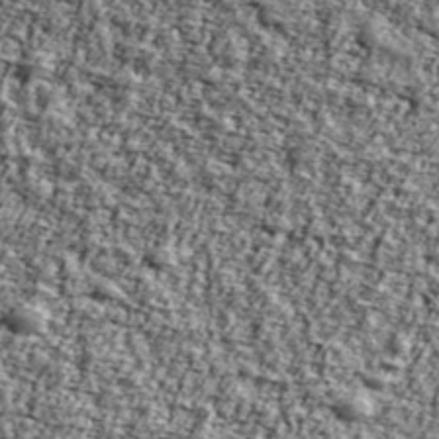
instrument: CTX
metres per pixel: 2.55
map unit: Ave
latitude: 43.3860
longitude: -111.0837
